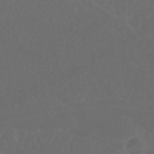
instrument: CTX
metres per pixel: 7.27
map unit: Nhu
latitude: 22.6679
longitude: -65.1970
